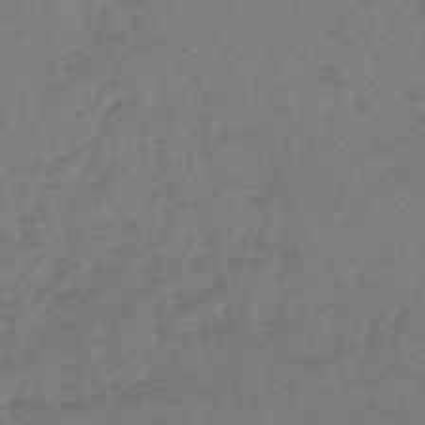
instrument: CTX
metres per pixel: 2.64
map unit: lHb
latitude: -45.4832
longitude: 67.9745
